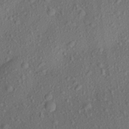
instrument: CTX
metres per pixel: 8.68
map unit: Aa
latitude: 23.1970
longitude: -143.4238
